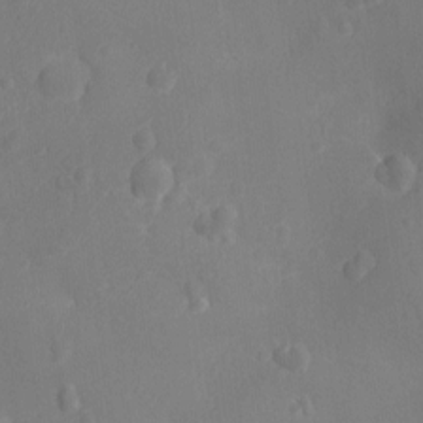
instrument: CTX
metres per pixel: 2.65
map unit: Ht
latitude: -10.5196
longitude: -22.8002
